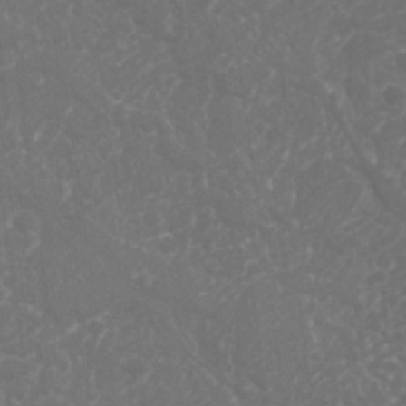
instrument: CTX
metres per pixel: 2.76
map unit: Nhu
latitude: 26.1389
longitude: -64.0444
